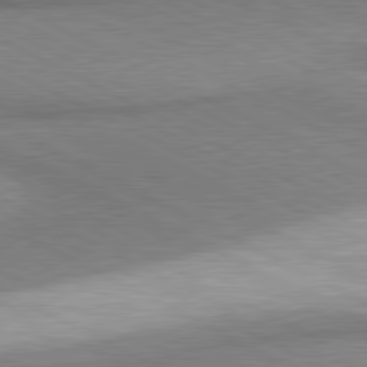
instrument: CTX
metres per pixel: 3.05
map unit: lApd
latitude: 80.6868
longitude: 164.7275
